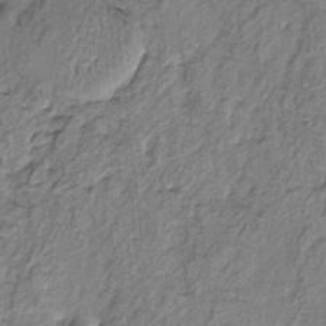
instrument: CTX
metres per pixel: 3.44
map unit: HNhu
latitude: 2.8380
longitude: 9.0297
